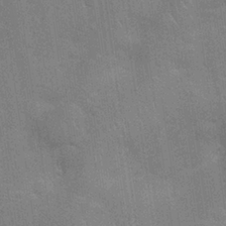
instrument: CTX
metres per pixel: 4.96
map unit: Nhu
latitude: 27.4993
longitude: -64.5357
